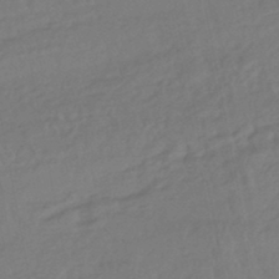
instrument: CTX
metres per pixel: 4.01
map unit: HNhu
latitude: -43.5399
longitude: 101.7288
